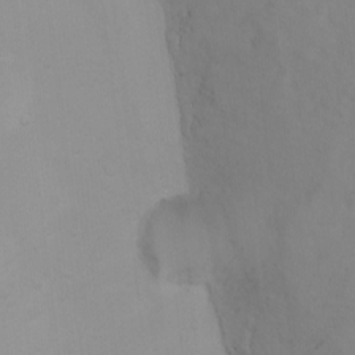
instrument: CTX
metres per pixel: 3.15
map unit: Ht
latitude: 3.8205
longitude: -22.7813
